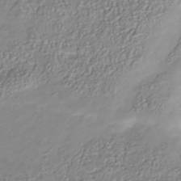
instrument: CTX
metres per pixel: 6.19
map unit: Nhu
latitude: -41.3321
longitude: -85.4238
